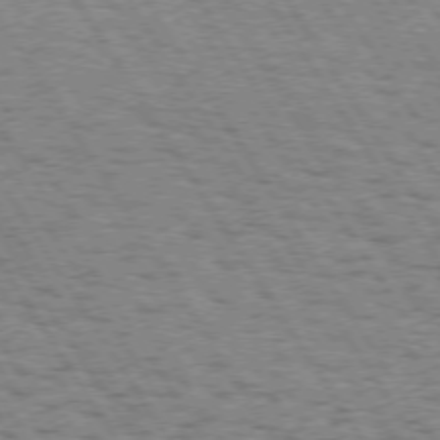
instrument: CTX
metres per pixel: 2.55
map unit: Hpe
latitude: 73.3104
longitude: -133.8205
